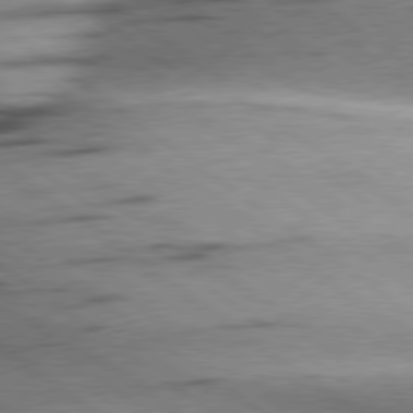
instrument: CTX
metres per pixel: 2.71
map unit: Hpe
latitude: 78.8380
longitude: -155.1403
